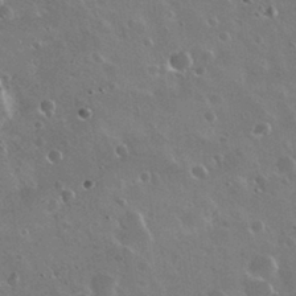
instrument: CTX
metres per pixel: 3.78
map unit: Nhu
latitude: 30.6869
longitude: -55.8016
